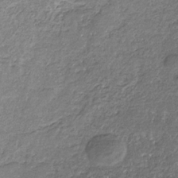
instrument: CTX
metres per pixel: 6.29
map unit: eHb
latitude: -31.1431
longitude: 68.9541
